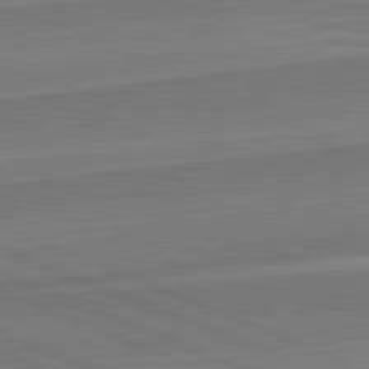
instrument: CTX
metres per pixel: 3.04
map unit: lApd
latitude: 82.2522
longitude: 141.8989
